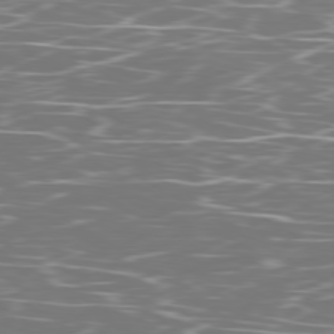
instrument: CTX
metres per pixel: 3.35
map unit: Ap
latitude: -79.8611
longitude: -71.4237
